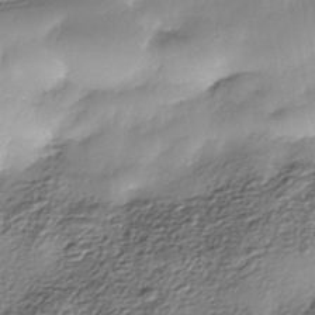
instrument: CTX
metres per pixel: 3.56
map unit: Nhe
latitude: -38.2551
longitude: -148.9514
